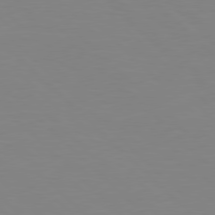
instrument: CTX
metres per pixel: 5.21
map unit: Hpe
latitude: 77.8583
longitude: -164.4979
